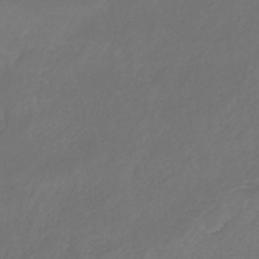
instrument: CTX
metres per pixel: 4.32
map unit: HNb
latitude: -30.9730
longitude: 62.5762
